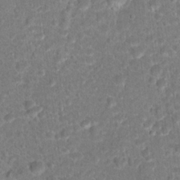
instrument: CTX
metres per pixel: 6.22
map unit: Hto
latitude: 18.1389
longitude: -40.6679
